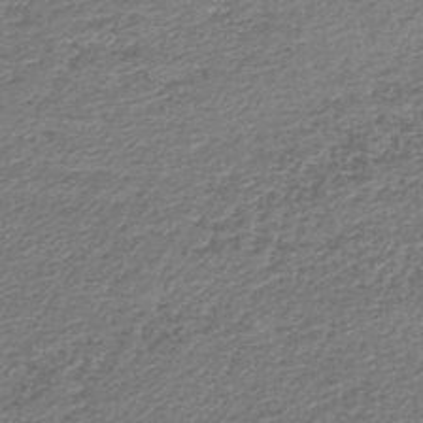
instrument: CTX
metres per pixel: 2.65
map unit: lHb
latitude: -44.8030
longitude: 59.3320
